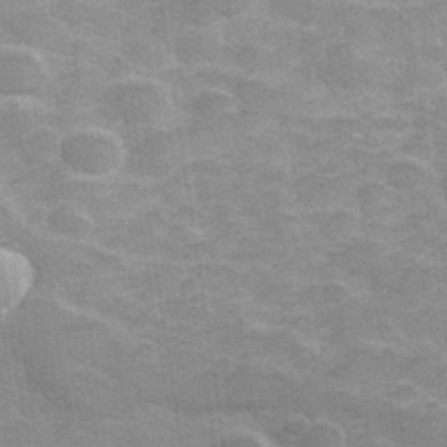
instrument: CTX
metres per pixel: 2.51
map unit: Hve
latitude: 31.9339
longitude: 151.7855
